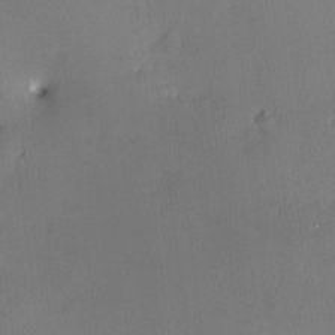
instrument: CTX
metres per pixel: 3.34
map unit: HNhu
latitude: 4.9325
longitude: 11.0298
